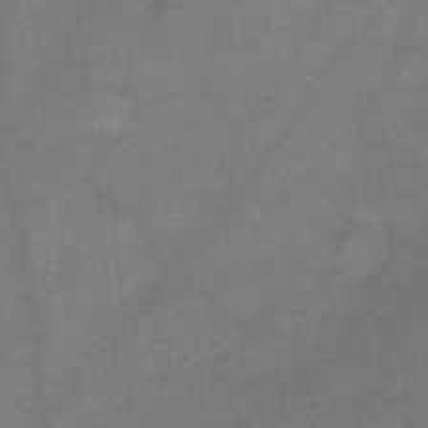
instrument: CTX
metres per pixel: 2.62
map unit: Hto
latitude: 0.1389
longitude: -33.2726
